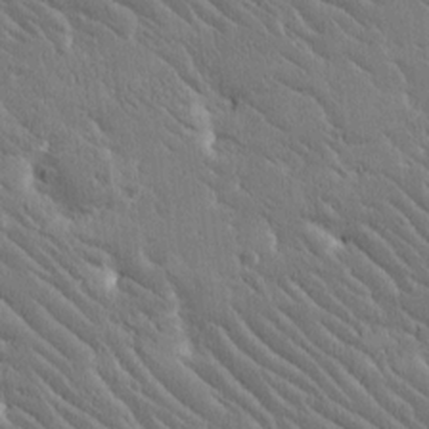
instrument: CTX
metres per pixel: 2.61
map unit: Htu
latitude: -1.8423
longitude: 176.3684
